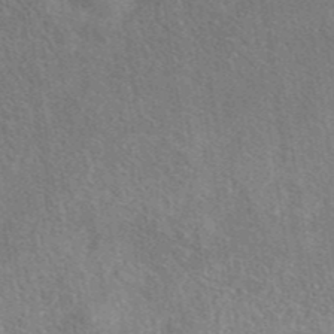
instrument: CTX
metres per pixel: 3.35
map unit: eAb
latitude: 42.5735
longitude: 110.6140
